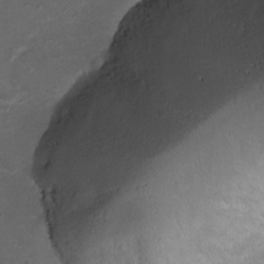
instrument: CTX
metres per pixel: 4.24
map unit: Ht
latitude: 1.3292
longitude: -25.4426
